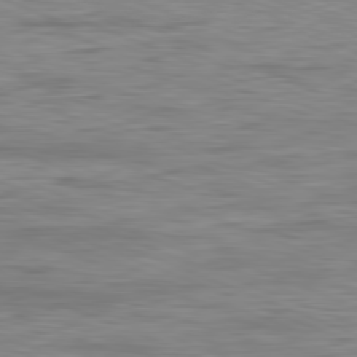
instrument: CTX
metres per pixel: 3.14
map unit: Ap
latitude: -81.9367
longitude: -73.6883
